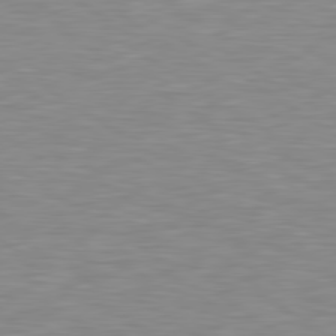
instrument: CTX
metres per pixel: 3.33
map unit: lApd
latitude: 79.2915
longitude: -87.9528
